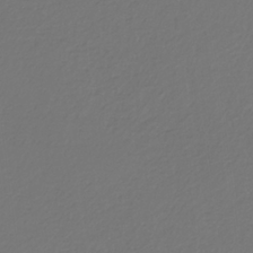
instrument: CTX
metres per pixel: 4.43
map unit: eHb
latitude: -30.2172
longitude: 64.7086
